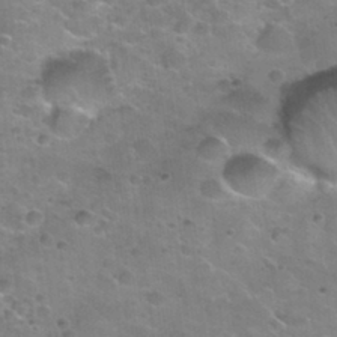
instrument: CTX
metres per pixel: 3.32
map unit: Nhu
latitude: 31.4238
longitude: -53.3104
